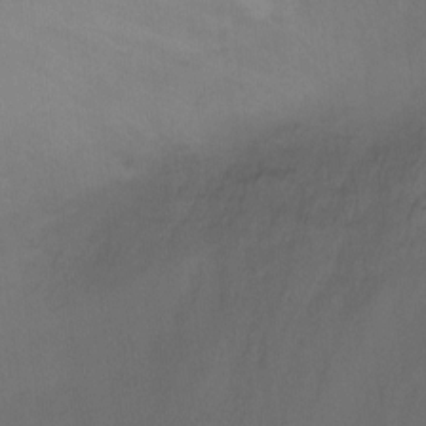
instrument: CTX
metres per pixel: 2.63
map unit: Ht
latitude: -11.3132
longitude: -27.7639
